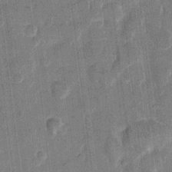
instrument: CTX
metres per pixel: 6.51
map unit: eHh
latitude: 11.3671
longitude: -66.0822
